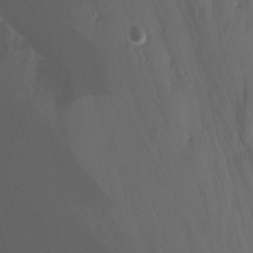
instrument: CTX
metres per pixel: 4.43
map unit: Nhu
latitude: -13.1242
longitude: -57.8961
